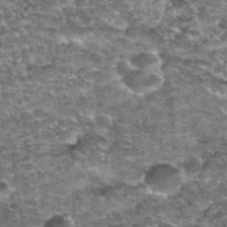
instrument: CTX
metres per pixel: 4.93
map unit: Nhu
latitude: 32.1388
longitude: -52.6301
